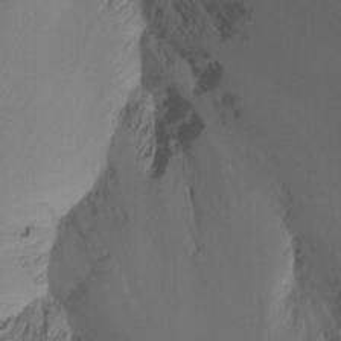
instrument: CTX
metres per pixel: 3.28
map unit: Ht
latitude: -9.1998
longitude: -46.3090
